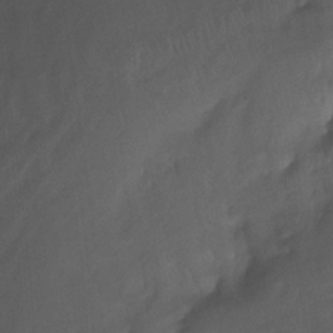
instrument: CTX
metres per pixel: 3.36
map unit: Nhu
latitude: -14.5763
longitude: -54.0822
